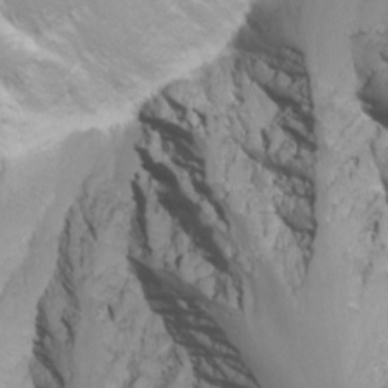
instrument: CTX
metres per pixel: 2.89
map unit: Nhu
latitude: -7.1242
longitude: -78.4979
